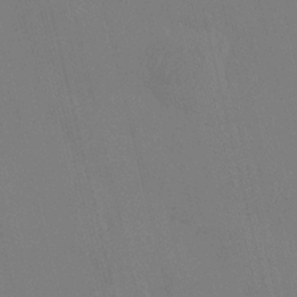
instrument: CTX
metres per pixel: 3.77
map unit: HNhu
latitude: 7.2159
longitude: 4.4629
